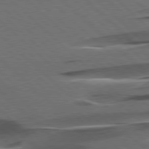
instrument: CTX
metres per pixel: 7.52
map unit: lApd
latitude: 78.2901
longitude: -54.8947
